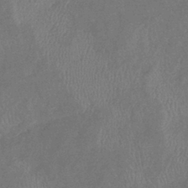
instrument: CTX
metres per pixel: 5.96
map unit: eHb
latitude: -38.9920
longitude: 77.2565
